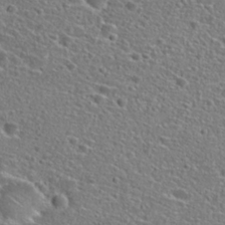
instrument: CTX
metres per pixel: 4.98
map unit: Hto
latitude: 25.7638
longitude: -46.4979
